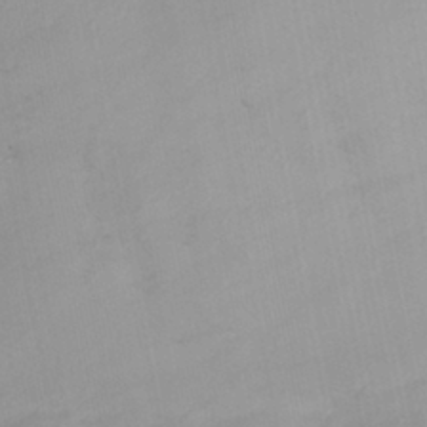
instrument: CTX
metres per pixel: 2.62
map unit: Nhe
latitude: -41.7666
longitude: -110.5735
